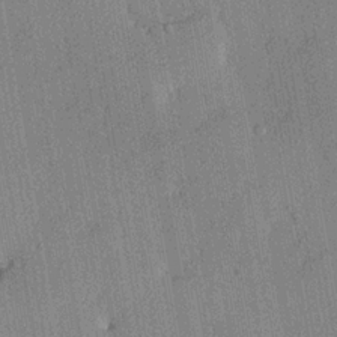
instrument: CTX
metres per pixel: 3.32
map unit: lHvf
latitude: 21.0837
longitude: 144.6896
